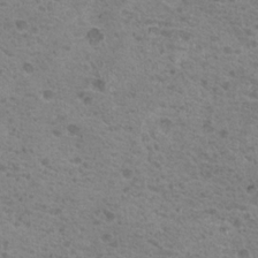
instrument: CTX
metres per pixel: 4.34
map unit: Nhu
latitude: 18.9324
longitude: -31.1970
